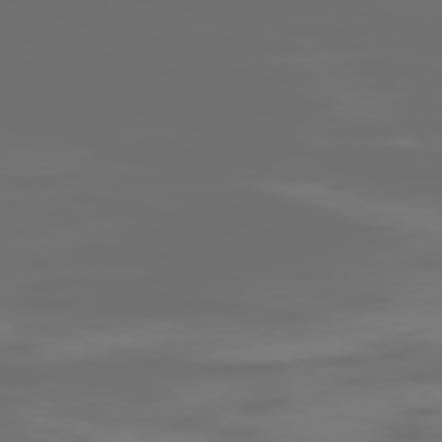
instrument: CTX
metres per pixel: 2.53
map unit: Hpe
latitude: -73.8989
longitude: 5.4454
